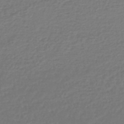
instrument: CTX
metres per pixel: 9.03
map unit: lHb
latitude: -45.5210
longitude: 61.4454
